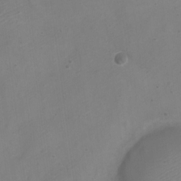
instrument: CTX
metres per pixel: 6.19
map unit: Nve
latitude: -23.4455
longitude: 107.1431
